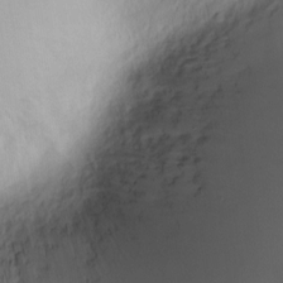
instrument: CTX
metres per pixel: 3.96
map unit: Htu
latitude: -5.4076
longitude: 151.8989
